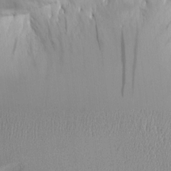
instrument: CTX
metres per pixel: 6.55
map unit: Aa
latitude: 11.5371
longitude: -127.5182
